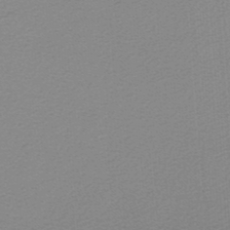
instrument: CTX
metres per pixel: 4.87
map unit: lHb
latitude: -46.9164
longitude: 64.1606
